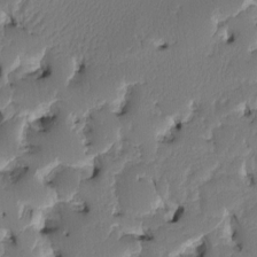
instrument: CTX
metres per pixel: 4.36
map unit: eHh
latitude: -2.0472
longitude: 14.5385
